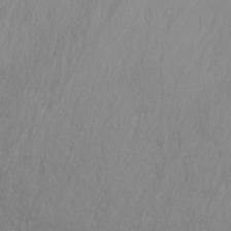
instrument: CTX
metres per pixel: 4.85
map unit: Htu
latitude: -1.2187
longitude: -74.5735
